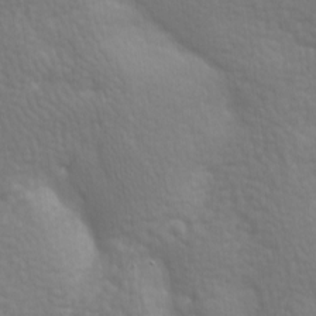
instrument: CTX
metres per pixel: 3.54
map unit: lAa
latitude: -8.3306
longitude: -125.8394
